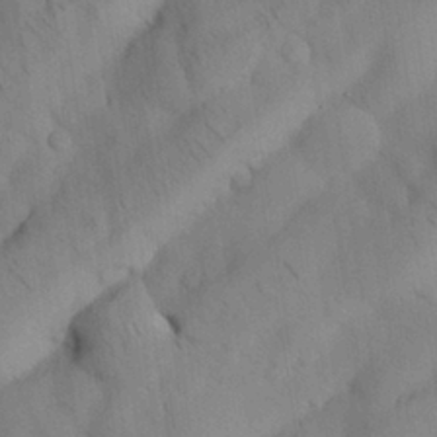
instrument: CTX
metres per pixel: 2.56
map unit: Nhu
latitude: 26.5357
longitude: -72.0633
